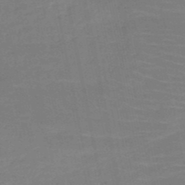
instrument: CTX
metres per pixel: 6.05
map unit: HNb
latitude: -51.2376
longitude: -47.9906
